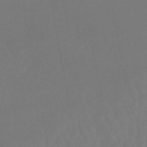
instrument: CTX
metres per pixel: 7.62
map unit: eHb
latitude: -49.8989
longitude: 83.0675
